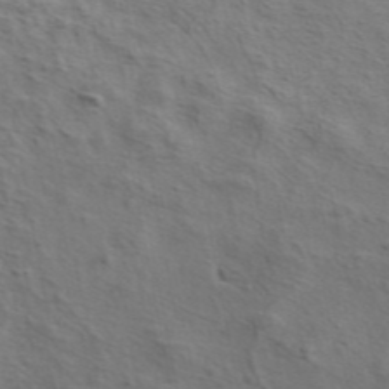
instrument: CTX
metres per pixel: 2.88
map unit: ANa
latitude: 44.8569
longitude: 30.8408
